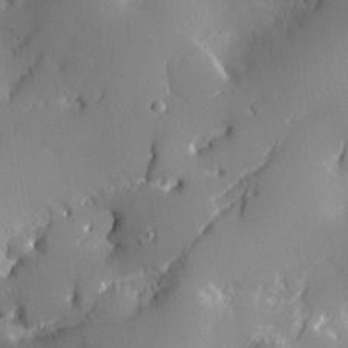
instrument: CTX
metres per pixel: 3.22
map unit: Htu
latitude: -7.2943
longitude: 175.6721
